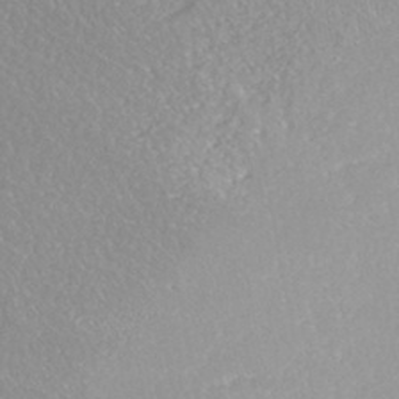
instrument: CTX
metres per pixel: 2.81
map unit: HNhu
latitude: -45.6533
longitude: 97.5210
